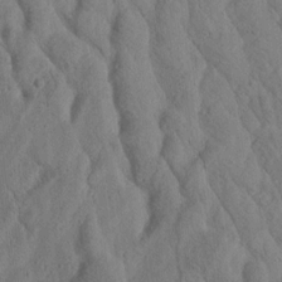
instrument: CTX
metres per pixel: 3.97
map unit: Htu
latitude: 2.2711
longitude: 179.2187
